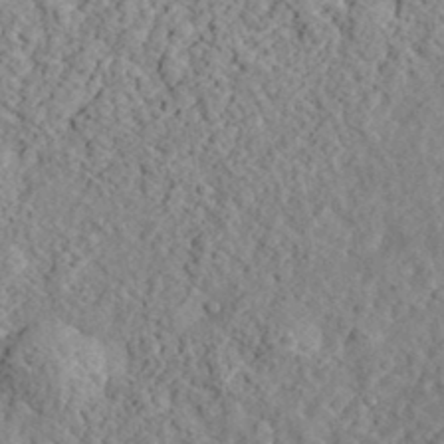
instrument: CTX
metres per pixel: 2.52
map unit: eHh
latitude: 35.9717
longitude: -79.2915
